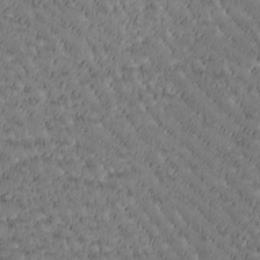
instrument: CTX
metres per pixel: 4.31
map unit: Htu
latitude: -2.5762
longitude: 176.3117
